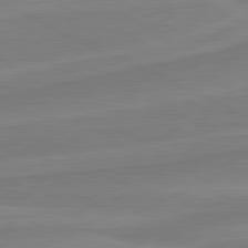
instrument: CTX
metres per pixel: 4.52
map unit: lApd
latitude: 81.3104
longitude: 170.1795
